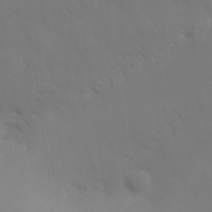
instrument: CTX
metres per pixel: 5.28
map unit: Nhu
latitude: 26.2712
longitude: -70.0444
